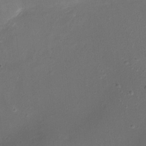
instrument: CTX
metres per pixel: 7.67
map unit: Nhu
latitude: -11.3888
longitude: -34.1200
